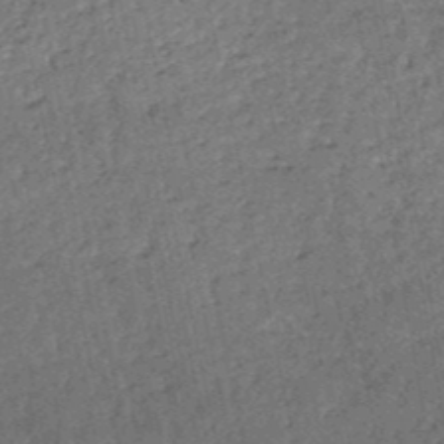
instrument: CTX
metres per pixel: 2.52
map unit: HNb
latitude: -51.1809
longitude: -49.7828
